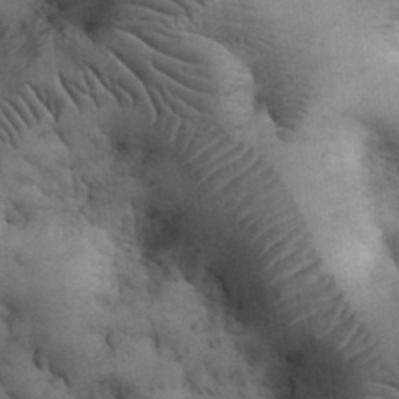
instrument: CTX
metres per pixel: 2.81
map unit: eHh
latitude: 33.0647
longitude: -67.8961
